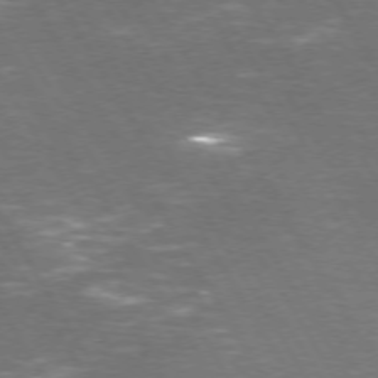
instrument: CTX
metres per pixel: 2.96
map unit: Hpe
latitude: 72.2334
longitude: -124.3845
